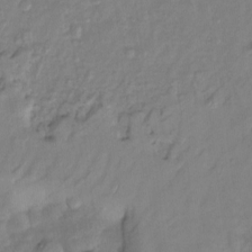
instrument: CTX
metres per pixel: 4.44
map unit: Ht
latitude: -13.8611
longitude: -58.3089
